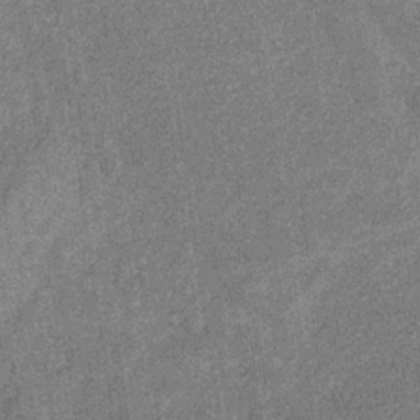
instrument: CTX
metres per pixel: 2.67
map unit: eHb
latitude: -31.5210
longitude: 67.7666
